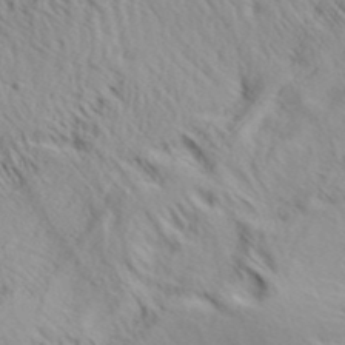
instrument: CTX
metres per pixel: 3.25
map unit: Aa
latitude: 31.7450
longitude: -134.8947
